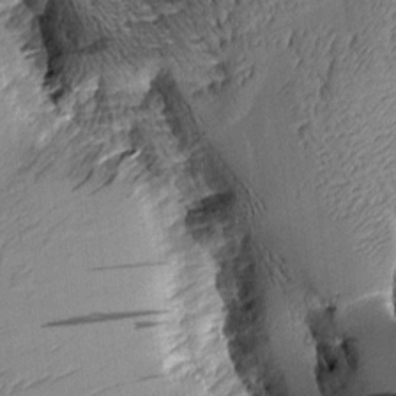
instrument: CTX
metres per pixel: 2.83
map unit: Aa
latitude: 8.6113
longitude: -128.8758
